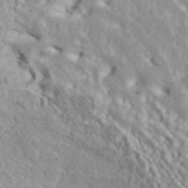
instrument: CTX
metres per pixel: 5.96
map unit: ANa
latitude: 45.3104
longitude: 36.8786
